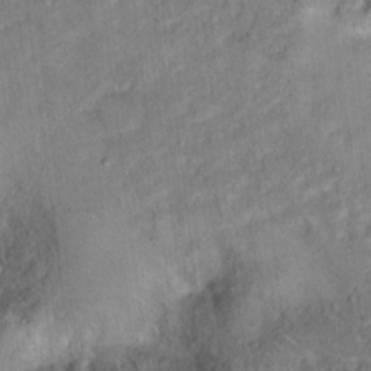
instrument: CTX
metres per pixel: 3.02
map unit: Hto
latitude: 15.6316
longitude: -36.9514
